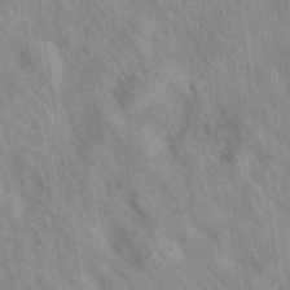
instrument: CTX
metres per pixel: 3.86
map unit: eAb
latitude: 35.0647
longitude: 110.2361
